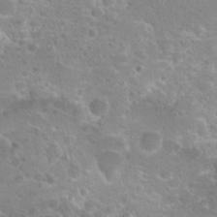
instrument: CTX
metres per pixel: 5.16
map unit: Hto
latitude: 20.4412
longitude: -41.2348
